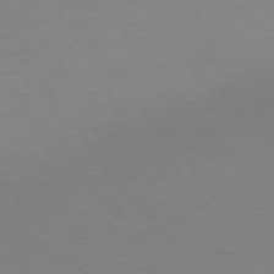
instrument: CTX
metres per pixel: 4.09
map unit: Ap
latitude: -75.7289
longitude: -64.1389
